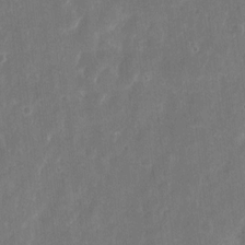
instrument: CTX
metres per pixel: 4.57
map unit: eHh
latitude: 9.9528
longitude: -72.4412
